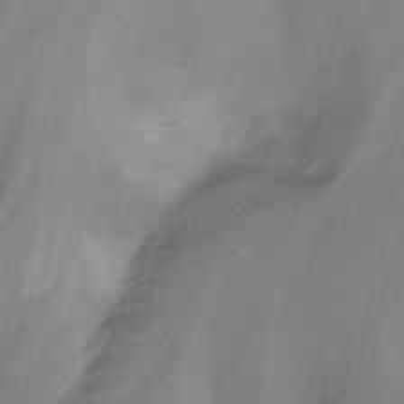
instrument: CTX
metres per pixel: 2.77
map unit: Nhu
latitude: -8.6707
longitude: -49.0458
